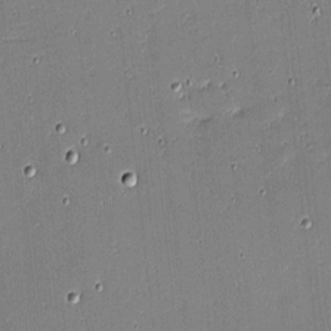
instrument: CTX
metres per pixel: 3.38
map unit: eHh
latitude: -4.1039
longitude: -82.3089
